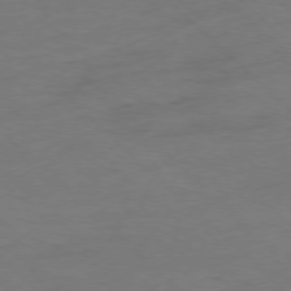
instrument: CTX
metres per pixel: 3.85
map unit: Ap
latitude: -77.8233
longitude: -79.8961
